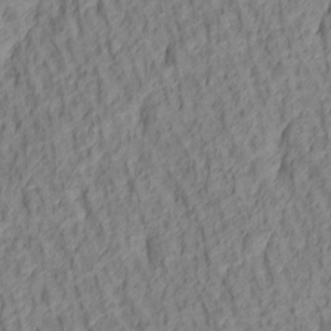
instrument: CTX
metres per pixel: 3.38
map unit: lAa
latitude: 4.8002
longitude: -116.0822
